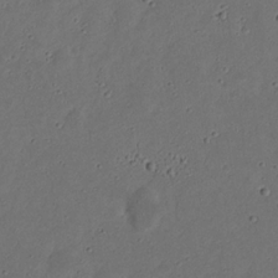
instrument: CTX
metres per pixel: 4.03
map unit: eHh
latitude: 21.7639
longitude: -70.0822
